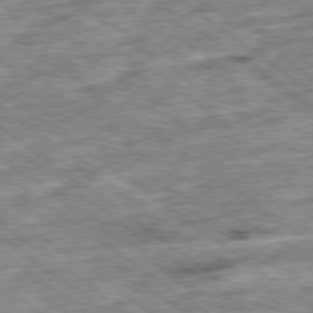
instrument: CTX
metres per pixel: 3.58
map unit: Ap
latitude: -79.6344
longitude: -76.4601
